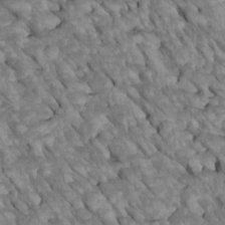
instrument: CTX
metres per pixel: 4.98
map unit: Htu
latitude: 1.8394
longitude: 144.4062
